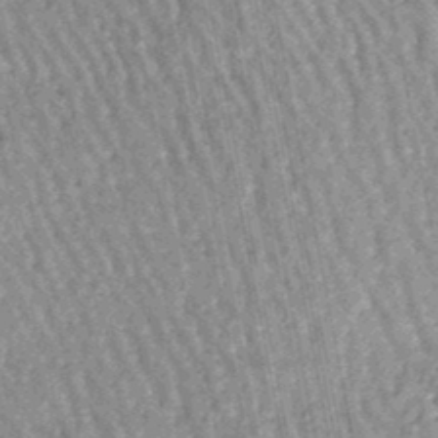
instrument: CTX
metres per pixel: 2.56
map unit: lHb
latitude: -46.8975
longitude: 78.5007
